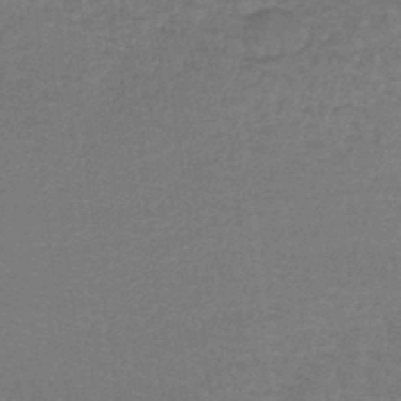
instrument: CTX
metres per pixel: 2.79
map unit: lHb
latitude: -43.2753
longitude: 66.4440
